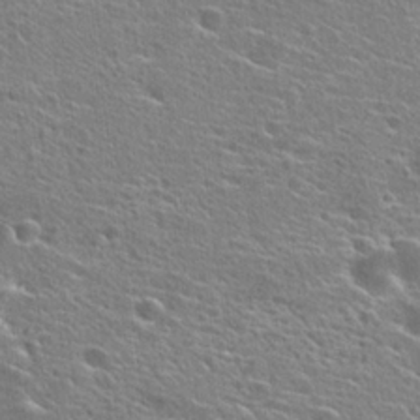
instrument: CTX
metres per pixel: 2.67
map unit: Hto
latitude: 25.1970
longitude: -44.4790
